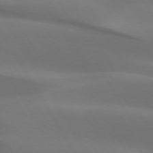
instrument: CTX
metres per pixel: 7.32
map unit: lApd
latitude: 73.0081
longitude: -49.9528
